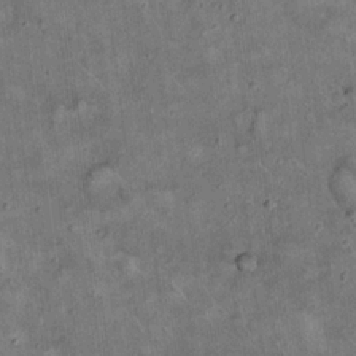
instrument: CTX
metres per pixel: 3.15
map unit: eHh
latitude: 19.0836
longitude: -60.5923
